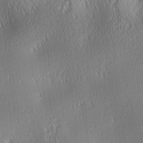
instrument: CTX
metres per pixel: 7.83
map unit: lAa
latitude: 0.8002
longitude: -116.4979
